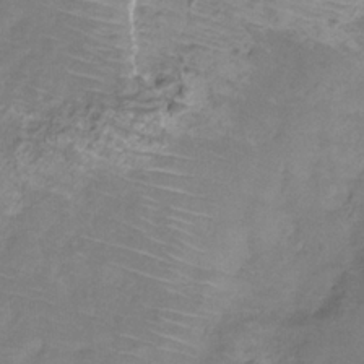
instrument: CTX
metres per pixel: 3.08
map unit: Hve
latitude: -31.5966
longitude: 96.1039
